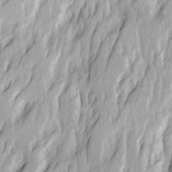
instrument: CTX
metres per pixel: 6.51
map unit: Ave
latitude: 14.6113
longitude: -134.5923
